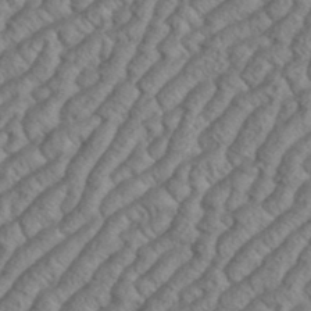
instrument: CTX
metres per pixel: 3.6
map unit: eHh
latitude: 37.2159
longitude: -137.4616
